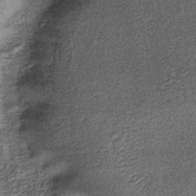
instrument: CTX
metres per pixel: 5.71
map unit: lHb
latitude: -38.8597
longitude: 65.7478
